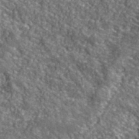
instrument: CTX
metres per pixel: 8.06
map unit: eHh
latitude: 42.4223
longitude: -91.1592
